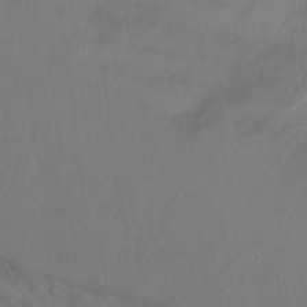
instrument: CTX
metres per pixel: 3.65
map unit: Nhu
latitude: 9.1214
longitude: -22.4790
